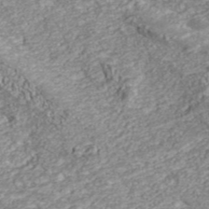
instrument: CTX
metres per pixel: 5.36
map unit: ANa
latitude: 43.4238
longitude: 36.2172
